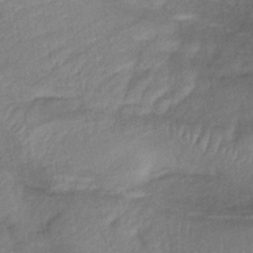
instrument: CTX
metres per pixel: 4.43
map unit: lHb
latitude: -41.3132
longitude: 77.8422
